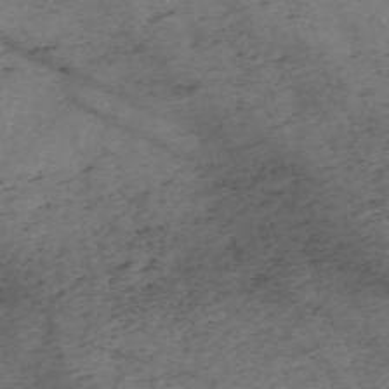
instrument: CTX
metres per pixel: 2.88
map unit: Nve
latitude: -59.6532
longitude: 64.6897
